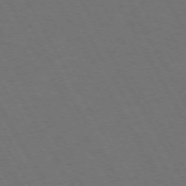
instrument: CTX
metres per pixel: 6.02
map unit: Hpe
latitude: -74.3118
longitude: 8.1039
